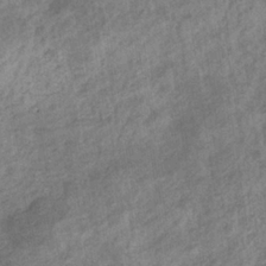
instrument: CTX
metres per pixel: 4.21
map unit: eHb
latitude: -34.4818
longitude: 77.8233
